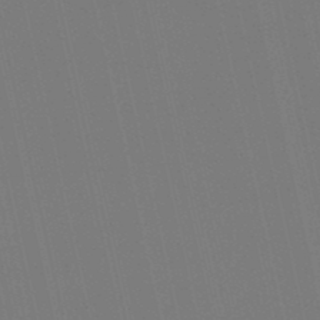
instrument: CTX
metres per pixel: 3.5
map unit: lHb
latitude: -47.2187
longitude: 60.8597
